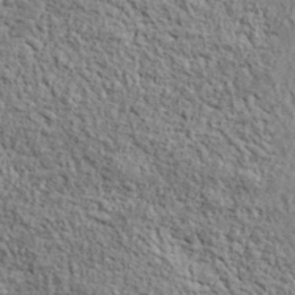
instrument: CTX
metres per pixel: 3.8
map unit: lHvf
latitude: 38.3845
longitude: -90.2145
